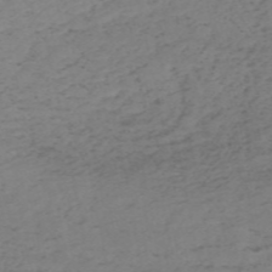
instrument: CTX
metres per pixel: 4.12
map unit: HNb
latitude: -54.9353
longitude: -44.0822
